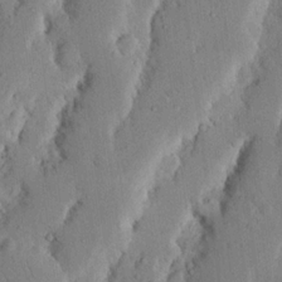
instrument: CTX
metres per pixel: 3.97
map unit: Nhu
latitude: 19.5749
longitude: -75.0458
